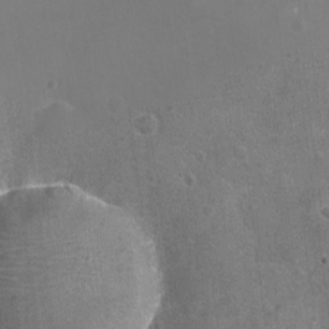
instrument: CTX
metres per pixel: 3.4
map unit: Nhu
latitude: -16.6330
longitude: -56.2522
